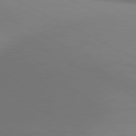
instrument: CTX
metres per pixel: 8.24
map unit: lApd
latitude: 80.8947
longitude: 132.6519
